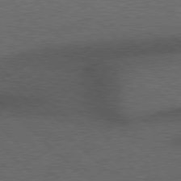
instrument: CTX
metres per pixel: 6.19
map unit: Hpe
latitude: 77.4237
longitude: -153.7072
